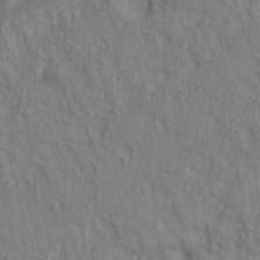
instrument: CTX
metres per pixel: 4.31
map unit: lAa
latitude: 5.2348
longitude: -114.4034
